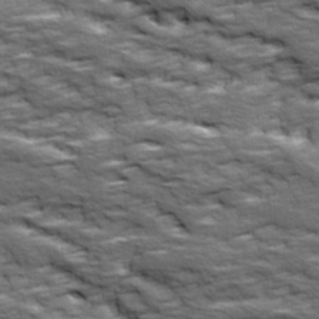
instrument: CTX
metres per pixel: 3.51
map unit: Ave
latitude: 17.8394
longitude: -135.8394
